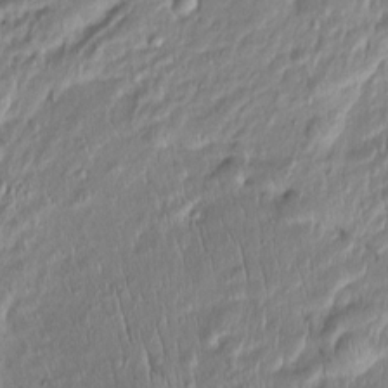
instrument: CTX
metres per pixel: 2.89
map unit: Htu
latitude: -5.8233
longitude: 156.5574
